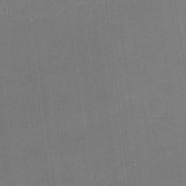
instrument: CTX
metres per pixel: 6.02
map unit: lHvf
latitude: -10.5763
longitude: -101.2726
